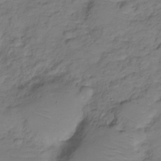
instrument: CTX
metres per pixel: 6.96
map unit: Hve
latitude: -28.8219
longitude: 94.5762
